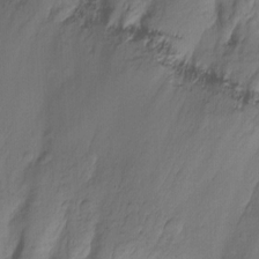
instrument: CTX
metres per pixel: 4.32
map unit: Ht
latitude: -14.4251
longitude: -52.8002
